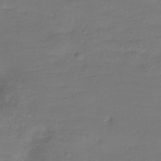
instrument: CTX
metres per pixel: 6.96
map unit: Hve
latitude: -27.6155
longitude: 91.1054
